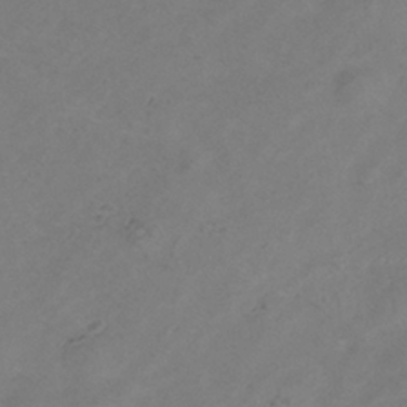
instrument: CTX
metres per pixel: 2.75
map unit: Hve
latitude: -35.4454
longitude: 88.6707
